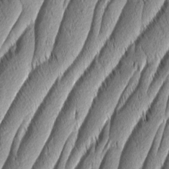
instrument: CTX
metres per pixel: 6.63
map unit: Aa
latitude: 7.2726
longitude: -129.5371
